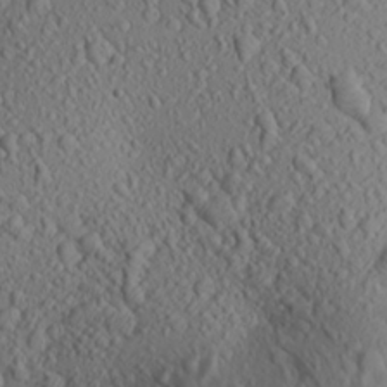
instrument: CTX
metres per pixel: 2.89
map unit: Aa
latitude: 23.7638
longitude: -144.3845
